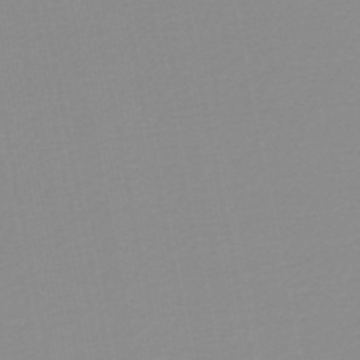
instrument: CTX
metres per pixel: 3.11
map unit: lHb
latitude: -48.8597
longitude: 72.2361
